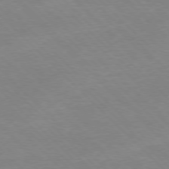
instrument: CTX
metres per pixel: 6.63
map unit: Ap
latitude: -77.8044
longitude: -87.3104
